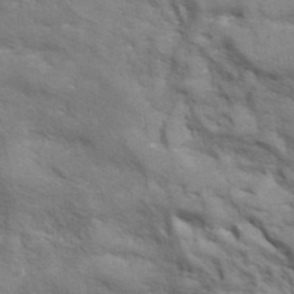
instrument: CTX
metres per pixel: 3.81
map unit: ANa
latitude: 41.8772
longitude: 17.4266
